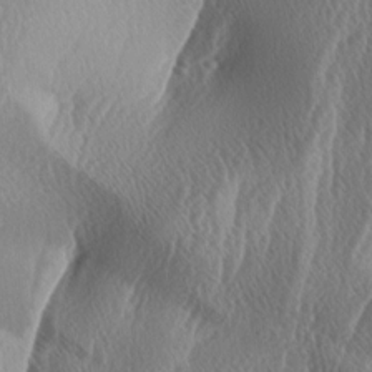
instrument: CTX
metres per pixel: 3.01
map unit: lAa
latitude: -6.0472
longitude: -128.9891
